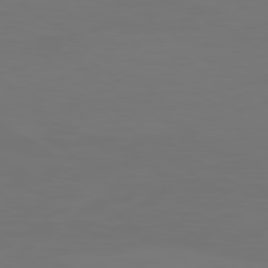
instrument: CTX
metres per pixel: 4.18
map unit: Ap
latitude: -78.6896
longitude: -79.5938
